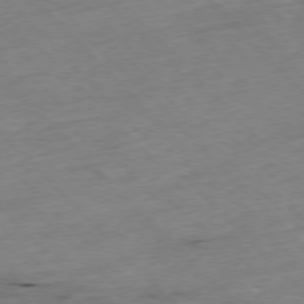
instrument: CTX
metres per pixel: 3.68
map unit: Hpe
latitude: -77.1620
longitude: -17.1214
